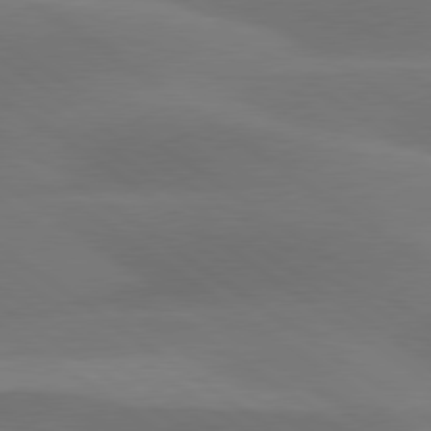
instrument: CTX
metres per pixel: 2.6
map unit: lApd
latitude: 79.7639
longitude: -90.1200
